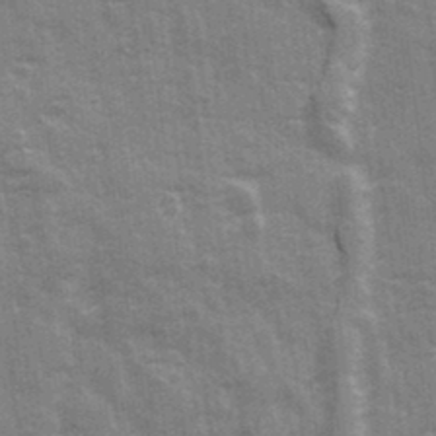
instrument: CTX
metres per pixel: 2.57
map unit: Ave
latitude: 21.1026
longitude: -133.4049
